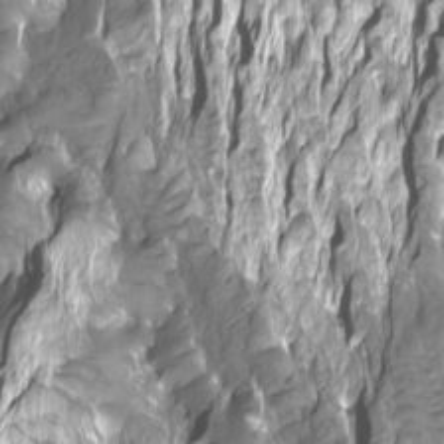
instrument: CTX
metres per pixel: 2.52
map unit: Nhu
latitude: -7.3320
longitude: -44.8191
